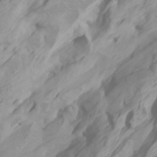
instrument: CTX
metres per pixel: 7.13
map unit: Htu
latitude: -6.7463
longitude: -70.7813
